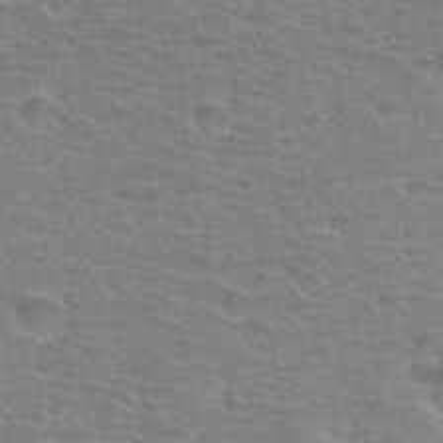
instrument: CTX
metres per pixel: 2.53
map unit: Hto
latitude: 34.3467
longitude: -39.5182
